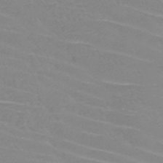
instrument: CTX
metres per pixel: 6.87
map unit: HNb
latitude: -45.4265
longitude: -42.3089
